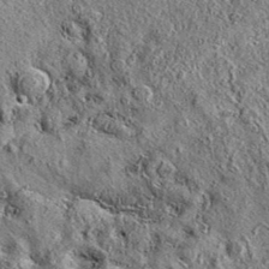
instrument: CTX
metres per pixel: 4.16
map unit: eAb
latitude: 36.3089
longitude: 110.2173
